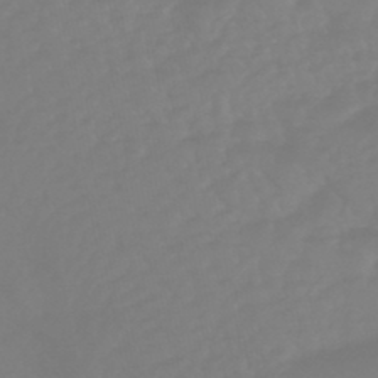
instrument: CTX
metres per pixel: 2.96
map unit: eHb
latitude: -45.7478
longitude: 84.8030
